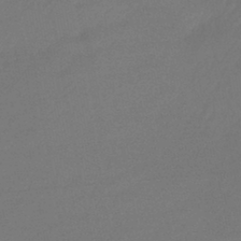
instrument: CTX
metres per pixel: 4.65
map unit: lHb
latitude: -43.3509
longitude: 75.4833
